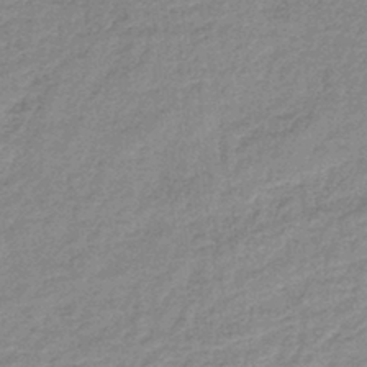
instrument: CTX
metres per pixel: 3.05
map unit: lHb
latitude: -41.4832
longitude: 66.4629
